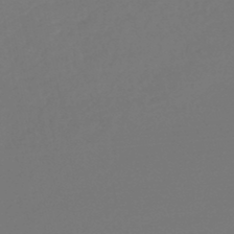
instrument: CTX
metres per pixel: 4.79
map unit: lHb
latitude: -46.5007
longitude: 66.0661
